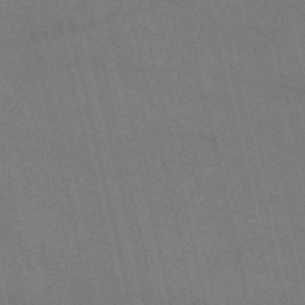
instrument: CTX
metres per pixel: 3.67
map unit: HNb
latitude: -52.7463
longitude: -40.8569
